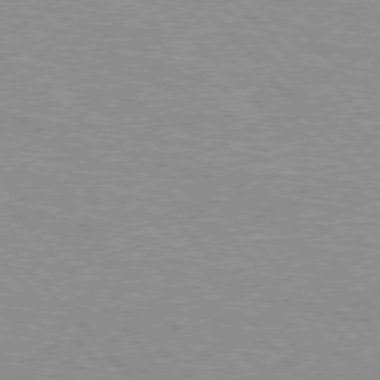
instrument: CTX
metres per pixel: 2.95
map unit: Hpe
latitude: 76.7624
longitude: -150.4790
